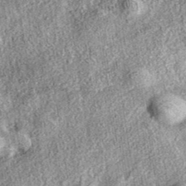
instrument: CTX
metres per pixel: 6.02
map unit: eAb
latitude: 38.2711
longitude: 109.0297
